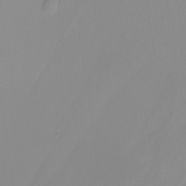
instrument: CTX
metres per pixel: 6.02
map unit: Nhu
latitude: -5.2565
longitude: -94.2712
